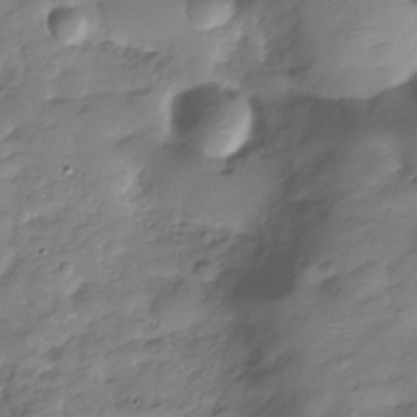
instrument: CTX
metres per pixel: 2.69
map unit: Hve
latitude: -30.1606
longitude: 90.7086
